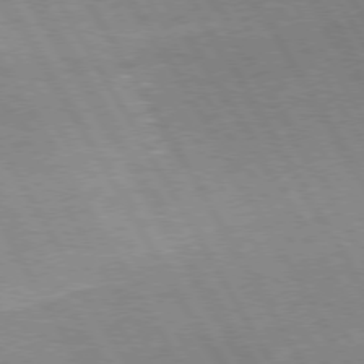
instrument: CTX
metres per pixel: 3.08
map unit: Hpe
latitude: 74.1956
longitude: -141.7071
